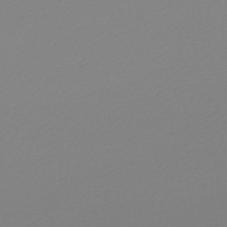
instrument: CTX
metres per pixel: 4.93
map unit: lHb
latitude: -48.5385
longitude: 65.6533
